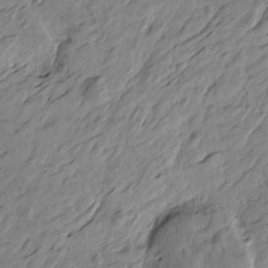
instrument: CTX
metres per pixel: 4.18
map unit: Htu
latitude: -5.5966
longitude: -179.9528
